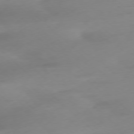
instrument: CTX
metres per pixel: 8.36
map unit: Ap
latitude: -77.7100
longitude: -67.6316
